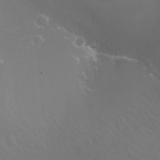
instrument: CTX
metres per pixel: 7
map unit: eHh
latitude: -10.8408
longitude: -64.4790
